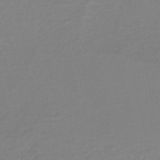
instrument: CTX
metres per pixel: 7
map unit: eHh
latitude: -43.9178
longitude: -29.0269
